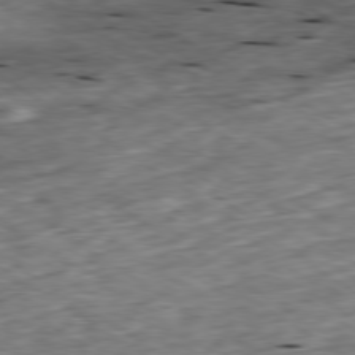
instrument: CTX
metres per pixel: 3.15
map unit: Ap
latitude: -79.5588
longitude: -90.3089
